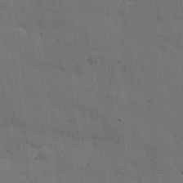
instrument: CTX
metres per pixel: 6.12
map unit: eHh
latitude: 5.0080
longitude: -65.6127
